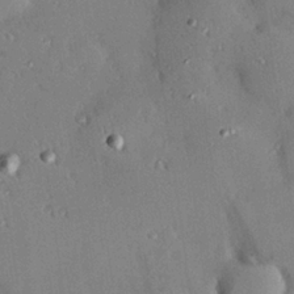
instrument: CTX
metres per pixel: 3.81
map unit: Hve
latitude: 24.6112
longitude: -92.8191
